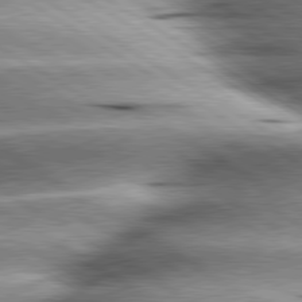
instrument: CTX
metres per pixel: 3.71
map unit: lApd
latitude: 80.1389
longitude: -142.3845
